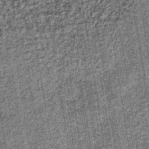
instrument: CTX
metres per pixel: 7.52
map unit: lHb
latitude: -37.9178
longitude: 64.8597
